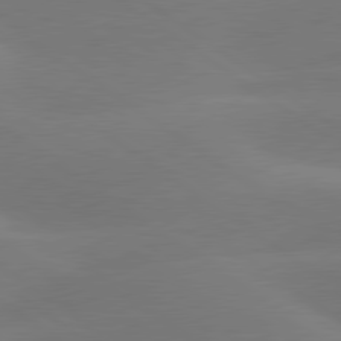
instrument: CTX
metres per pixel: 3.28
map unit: lApd
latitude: 79.9150
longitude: -89.9151
